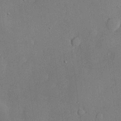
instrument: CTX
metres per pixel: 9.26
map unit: lHvf
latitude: 21.3860
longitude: 145.3699
